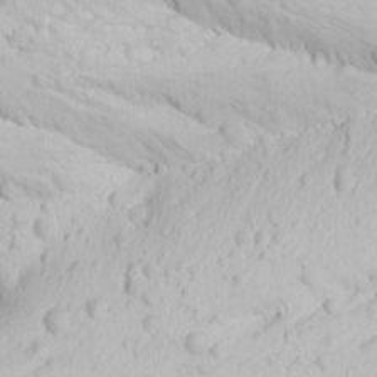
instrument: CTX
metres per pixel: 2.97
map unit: Ave
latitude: 21.4994
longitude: -137.7261
